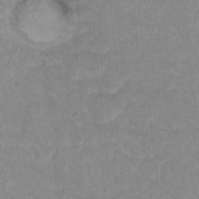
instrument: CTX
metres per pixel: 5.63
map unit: Hto
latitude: 16.5546
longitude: -34.9702
